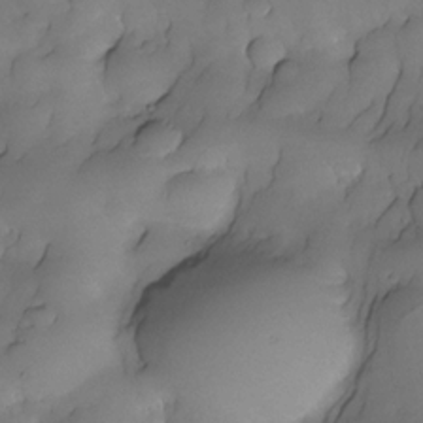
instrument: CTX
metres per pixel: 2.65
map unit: Nhe
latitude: -30.2361
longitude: -139.4993
